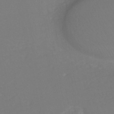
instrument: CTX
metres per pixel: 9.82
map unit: eHh
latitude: -44.5007
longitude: -29.1592
